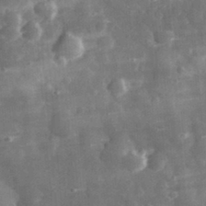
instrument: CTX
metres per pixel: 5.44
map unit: eHh
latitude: 31.4805
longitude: -71.3670
